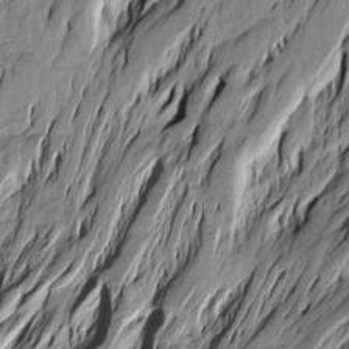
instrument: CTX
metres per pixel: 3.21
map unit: Htu
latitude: -4.8975
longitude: -176.2144
